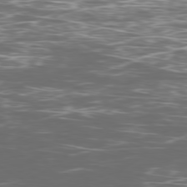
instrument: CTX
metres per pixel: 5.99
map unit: Ap
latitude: -79.7099
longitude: -71.9150
